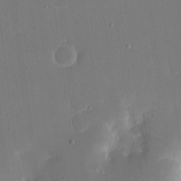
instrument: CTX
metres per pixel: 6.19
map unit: eHh
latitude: 19.0269
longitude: -70.1578
